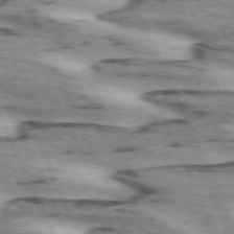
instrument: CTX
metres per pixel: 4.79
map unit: lApd
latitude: 72.1578
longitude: -54.4034
